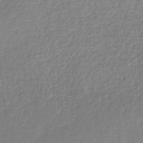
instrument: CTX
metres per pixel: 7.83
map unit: HNb
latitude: -34.7841
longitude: 55.1998
